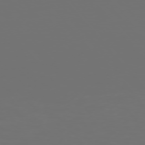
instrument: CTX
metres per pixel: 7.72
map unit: Ap
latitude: -76.1039
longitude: -63.6316
